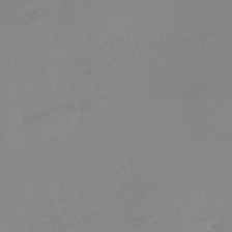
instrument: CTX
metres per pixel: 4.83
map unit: lHb
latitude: -44.0283
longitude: 63.6910
